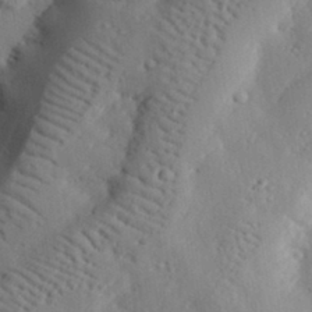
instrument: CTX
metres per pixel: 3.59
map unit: lHvf
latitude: 32.8947
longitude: -83.0836
